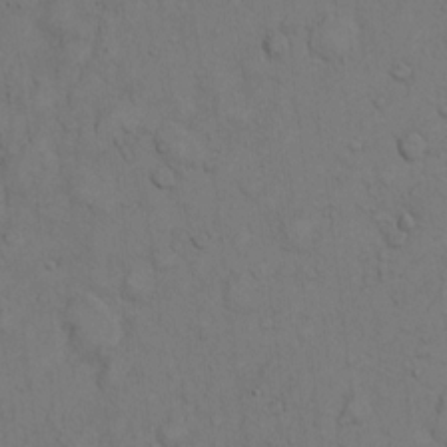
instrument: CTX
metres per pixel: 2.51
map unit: Hto
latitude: 11.7828
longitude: -57.8394
